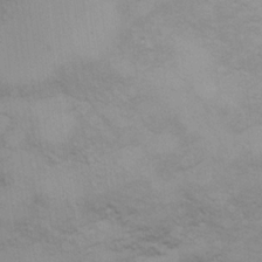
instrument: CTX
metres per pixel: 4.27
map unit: Hto
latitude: 14.8947
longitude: -41.5749
